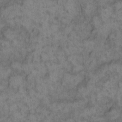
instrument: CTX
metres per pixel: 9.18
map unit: eHh
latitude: 13.5371
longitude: -64.5357
